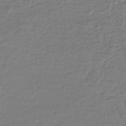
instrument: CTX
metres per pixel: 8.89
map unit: lHb
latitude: -41.6344
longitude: 70.1795
